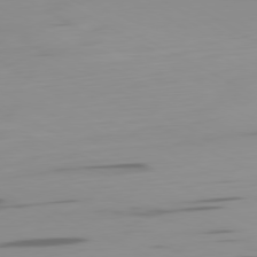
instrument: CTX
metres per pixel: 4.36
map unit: Ap
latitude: -79.8611
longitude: -63.1592
